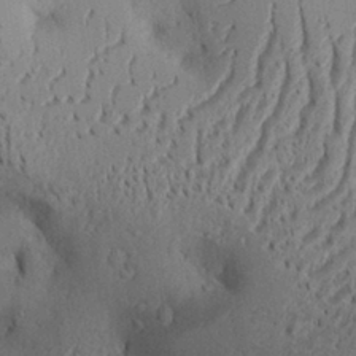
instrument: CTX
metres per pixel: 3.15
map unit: Aa
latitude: 28.8191
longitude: -131.1593
